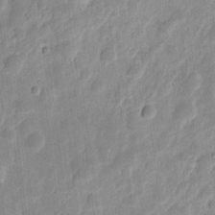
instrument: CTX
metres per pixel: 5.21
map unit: eHh
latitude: 8.3090
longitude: -71.7827
